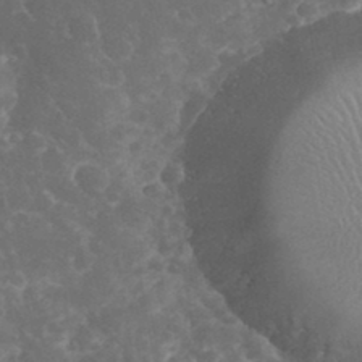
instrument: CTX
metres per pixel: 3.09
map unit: eHh
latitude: 33.8205
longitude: -63.8206
